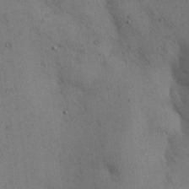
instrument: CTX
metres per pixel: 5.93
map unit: Nhu
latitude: 28.7813
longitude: -71.6505
